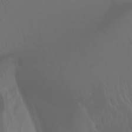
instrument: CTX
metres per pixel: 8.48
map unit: Htu
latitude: -1.3888
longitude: -75.2348
